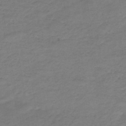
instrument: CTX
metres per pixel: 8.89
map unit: HNb
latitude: -47.7855
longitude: -38.8002
